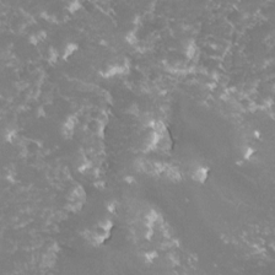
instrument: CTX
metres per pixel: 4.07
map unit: lHvf
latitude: -16.2362
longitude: -100.0444
